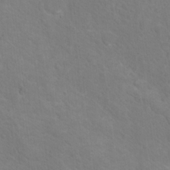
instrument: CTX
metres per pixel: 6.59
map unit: Nhu
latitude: 17.0081
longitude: -33.4615
